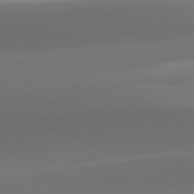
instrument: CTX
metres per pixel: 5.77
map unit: lApd
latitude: 82.0444
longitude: -163.1404
